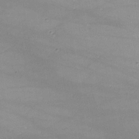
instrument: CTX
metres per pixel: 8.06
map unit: lHvf
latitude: -10.3684
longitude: -101.6883
